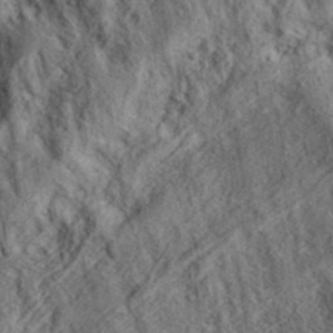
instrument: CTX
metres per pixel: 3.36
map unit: eAb
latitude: 36.5546
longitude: 107.7100
